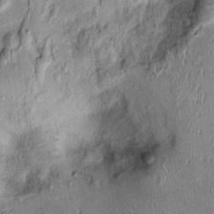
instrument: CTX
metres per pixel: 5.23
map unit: Nhu
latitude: -0.1984
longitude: -14.4601
